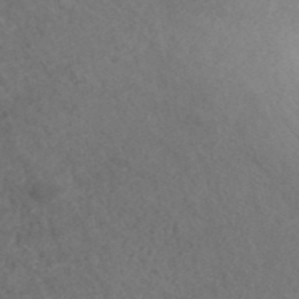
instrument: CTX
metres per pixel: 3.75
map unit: ANa
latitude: 42.9892
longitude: 28.6519
